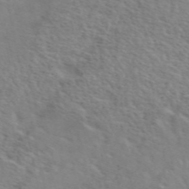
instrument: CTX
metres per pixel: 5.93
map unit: ANa
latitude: 49.2537
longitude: -73.1970
